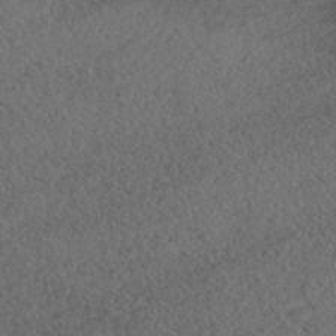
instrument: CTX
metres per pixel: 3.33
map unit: ANa
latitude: 39.8016
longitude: 18.8030
